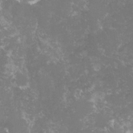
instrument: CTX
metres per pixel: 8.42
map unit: lHvf
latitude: -16.1417
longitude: -100.9325
